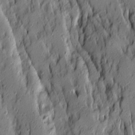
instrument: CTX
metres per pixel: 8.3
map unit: Ave
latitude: 14.1200
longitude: -132.5546
